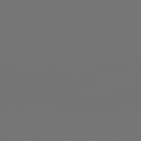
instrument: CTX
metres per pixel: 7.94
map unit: Hpe
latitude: 78.3279
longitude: 173.8611
